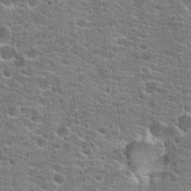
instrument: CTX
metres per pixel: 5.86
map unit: Hto
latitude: 21.6127
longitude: -44.3467
